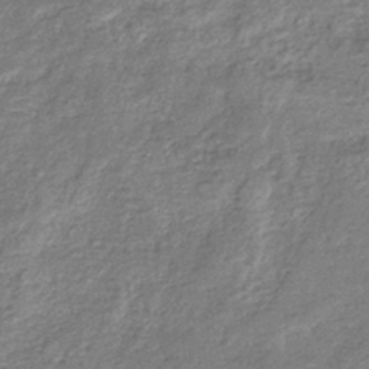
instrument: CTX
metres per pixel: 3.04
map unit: eHb
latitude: -37.2376
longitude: 80.6141
